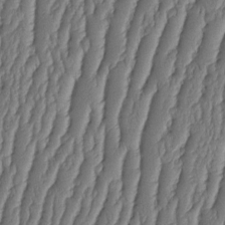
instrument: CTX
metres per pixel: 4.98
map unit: HNhu
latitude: -2.5006
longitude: 13.7856
